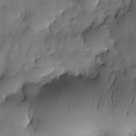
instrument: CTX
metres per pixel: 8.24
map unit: Nhe
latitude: -30.9730
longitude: -139.7072
